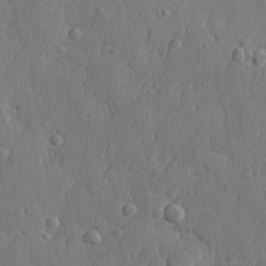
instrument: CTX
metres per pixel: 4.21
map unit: lHvf
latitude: 23.5749
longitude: 141.7477
